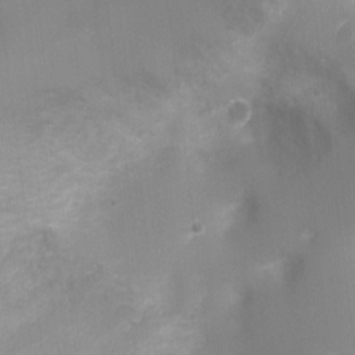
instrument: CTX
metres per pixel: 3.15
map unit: Ht
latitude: -3.4076
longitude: -28.5923
